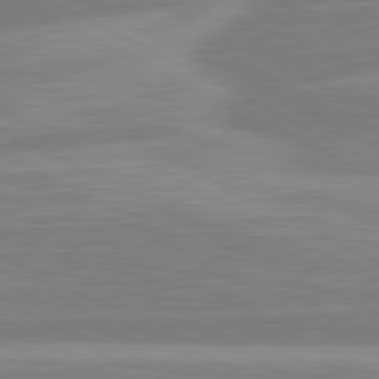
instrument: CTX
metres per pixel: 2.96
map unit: lApd
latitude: 80.8947
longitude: -168.9136
